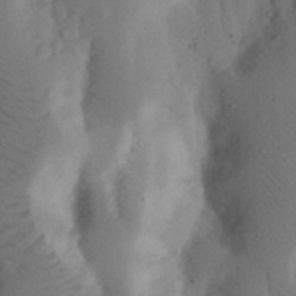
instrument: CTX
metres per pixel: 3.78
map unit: Nhu
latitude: 18.8380
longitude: -75.7450
